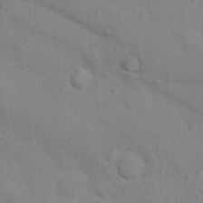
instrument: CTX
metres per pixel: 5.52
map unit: Nhu
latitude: 16.7813
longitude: -33.5749
